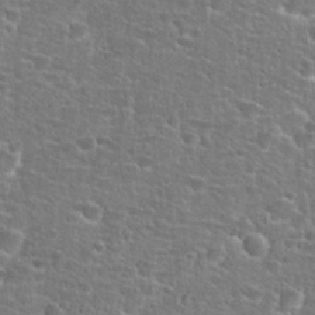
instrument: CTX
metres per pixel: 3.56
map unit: Hto
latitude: 25.8772
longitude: -49.0836
